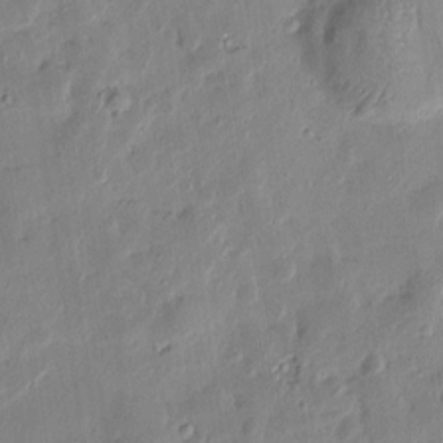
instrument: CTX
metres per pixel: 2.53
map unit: Htu
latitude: 1.6316
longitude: -178.6302
